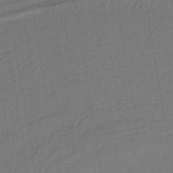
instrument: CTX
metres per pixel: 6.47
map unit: lHb
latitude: -39.5777
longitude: 55.1053
